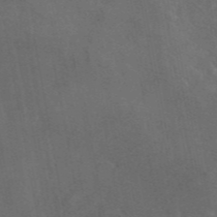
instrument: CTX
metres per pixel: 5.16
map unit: eAb
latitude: 46.4601
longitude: 114.3117
